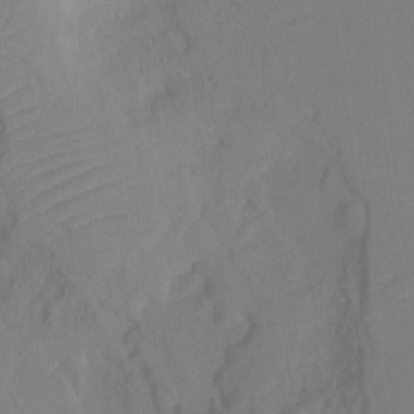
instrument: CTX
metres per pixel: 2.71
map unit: Ht
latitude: -10.8408
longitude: -27.3860
